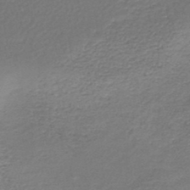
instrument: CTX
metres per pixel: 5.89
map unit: lHb
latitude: -46.5007
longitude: 63.3698
